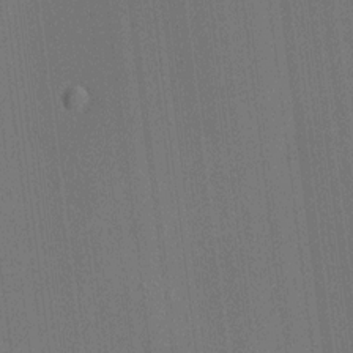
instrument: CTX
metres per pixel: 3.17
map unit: HNhu
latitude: 8.6869
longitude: 15.8423
